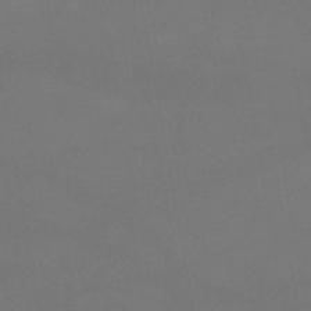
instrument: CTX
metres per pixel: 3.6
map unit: lHb
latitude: -46.1983
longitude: 67.5021
